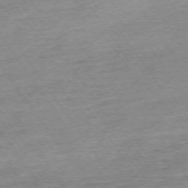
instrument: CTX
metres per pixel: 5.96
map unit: Ap
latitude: -74.5385
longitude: -84.4412
